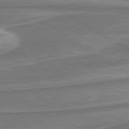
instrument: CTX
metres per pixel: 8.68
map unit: lApd
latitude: 80.4790
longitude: -177.9339
